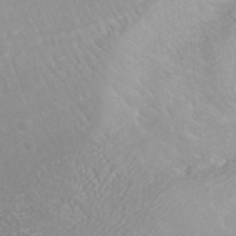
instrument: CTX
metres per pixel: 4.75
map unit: ANa
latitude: 40.1577
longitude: 22.3684
